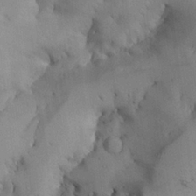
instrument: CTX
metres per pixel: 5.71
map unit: Aa
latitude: 24.8380
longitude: -128.7813
